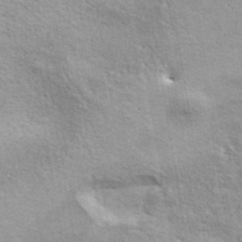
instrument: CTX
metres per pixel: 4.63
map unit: ANa
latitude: 41.9339
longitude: 17.7856
